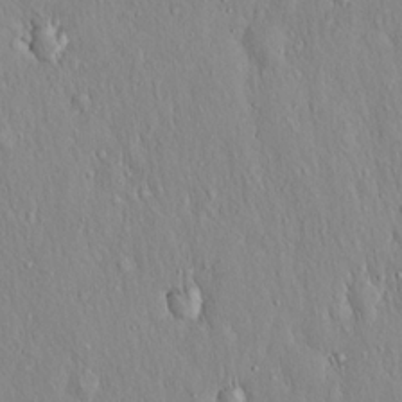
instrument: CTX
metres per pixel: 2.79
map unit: Hto
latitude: 17.0836
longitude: -58.2334
